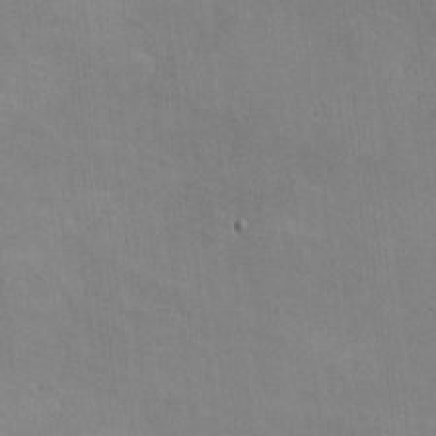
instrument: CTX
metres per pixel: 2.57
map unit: lHvf
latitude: -8.7274
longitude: -100.9325
